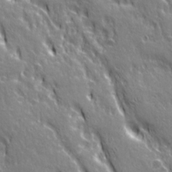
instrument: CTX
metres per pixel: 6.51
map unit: Ave
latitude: 21.4805
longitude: -135.1025
